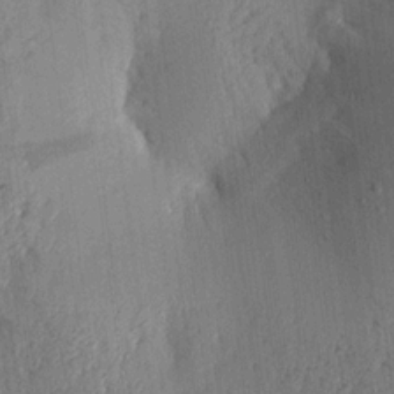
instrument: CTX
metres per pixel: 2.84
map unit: Aa
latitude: 16.7624
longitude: -148.1011
